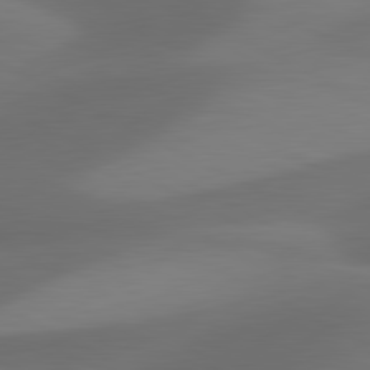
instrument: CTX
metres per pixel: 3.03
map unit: lApd
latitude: 81.2159
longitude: 124.7274
